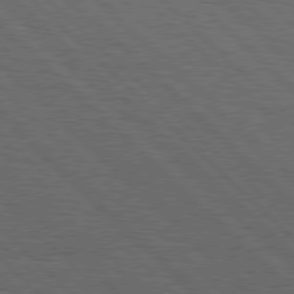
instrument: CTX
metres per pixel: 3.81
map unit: Hpe
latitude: 77.7449
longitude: -127.1970
